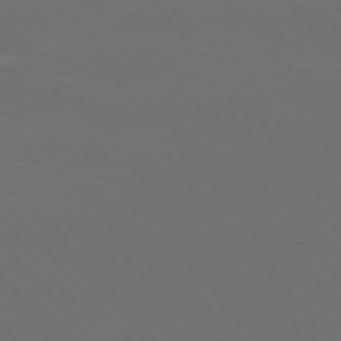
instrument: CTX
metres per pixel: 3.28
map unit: Ap
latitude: -75.6344
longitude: -76.4034
